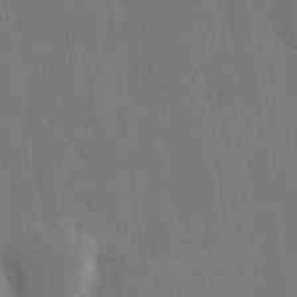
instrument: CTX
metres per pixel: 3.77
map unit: Hve
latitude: 25.4993
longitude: 150.8975
